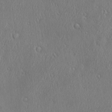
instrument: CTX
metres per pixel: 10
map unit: Ave
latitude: 22.1767
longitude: -136.6869
